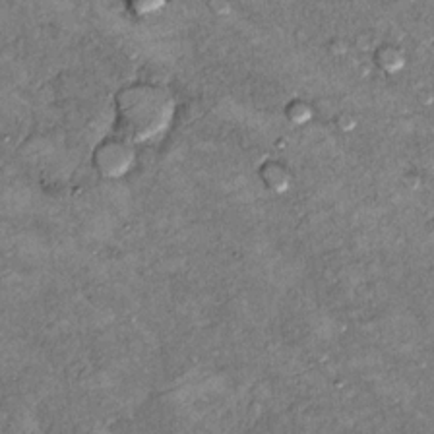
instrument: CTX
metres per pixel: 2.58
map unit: Hto
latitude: 10.0255
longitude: -36.4223
